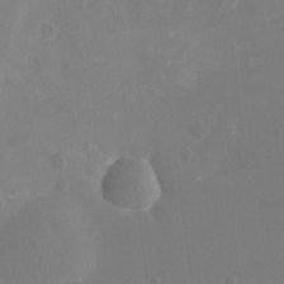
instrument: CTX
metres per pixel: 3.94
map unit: Nhu
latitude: -16.3496
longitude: -56.3467
